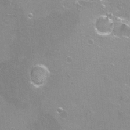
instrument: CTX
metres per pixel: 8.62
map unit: Ht
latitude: -6.1039
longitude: -36.4223
